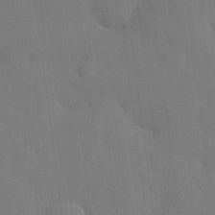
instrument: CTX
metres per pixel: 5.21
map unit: HNhu
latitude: 6.4601
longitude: 15.0676
